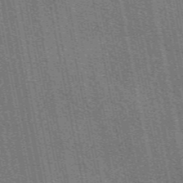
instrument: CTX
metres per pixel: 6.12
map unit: eAb
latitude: 50.5356
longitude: 107.6155
